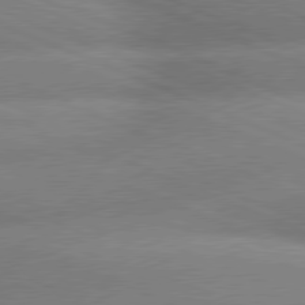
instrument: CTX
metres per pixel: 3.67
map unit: lApd
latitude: 79.7828
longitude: -166.6301
